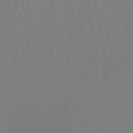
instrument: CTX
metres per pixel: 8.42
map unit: lHb
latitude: -37.8800
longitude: 60.8219
